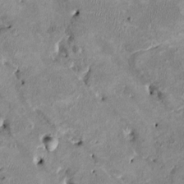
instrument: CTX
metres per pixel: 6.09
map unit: HNhu
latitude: 3.0080
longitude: -4.6868
